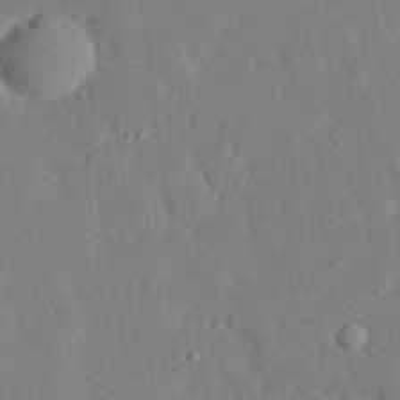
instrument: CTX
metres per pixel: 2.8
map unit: eHh
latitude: 29.0269
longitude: -80.7435
